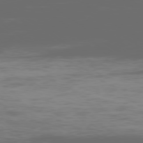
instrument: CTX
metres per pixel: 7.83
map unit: Ap
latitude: -79.3887
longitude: -59.7450
